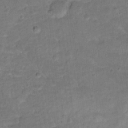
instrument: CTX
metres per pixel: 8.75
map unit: Hto
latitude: 15.8395
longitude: -37.0648
